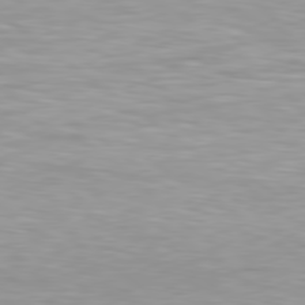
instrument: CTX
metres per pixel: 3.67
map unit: Hpe
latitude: 79.2915
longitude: -129.2537
